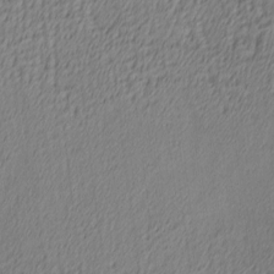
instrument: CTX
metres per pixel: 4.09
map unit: Ave
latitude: 3.9906
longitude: -113.9339
